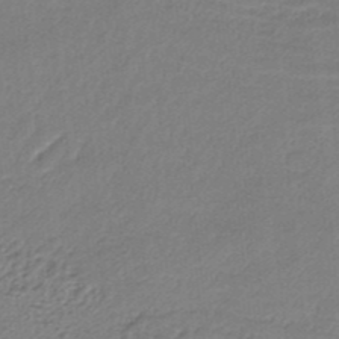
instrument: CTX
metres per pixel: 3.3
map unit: HNb
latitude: -34.7085
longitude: 60.5196
